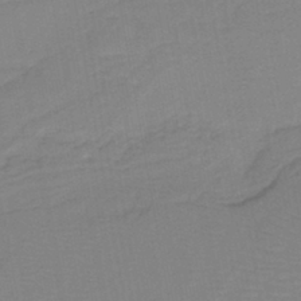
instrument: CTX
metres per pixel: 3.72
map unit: lHb
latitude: -40.8597
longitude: 52.8597
